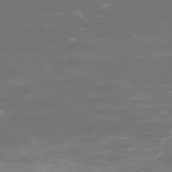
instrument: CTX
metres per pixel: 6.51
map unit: Ap
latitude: -75.1998
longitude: -76.0633
